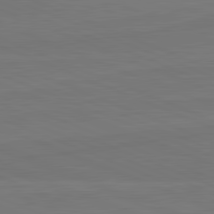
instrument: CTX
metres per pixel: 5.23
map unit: lApd
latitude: 82.0822
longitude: -179.2726
